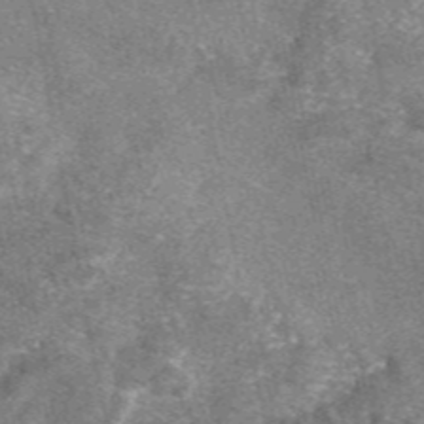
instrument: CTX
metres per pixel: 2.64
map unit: eAb
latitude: 47.4427
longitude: 106.7086
